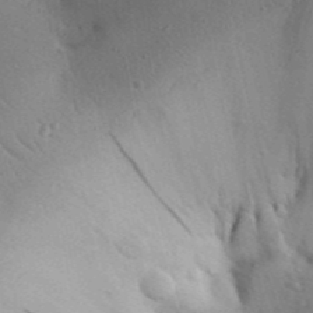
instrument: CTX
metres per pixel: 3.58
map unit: Aa
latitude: 30.0444
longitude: -142.3656
